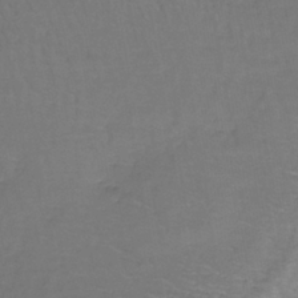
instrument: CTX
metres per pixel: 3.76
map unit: lHb
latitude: -38.0283
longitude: 61.1620
